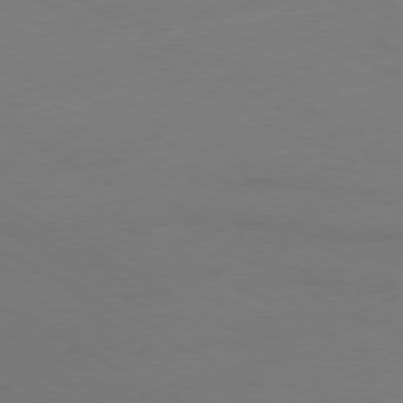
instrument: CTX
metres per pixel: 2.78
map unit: Ap
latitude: -79.6533
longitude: -83.1970
